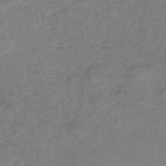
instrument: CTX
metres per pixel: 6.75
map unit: eHh
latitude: -45.1431
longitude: -29.6883
